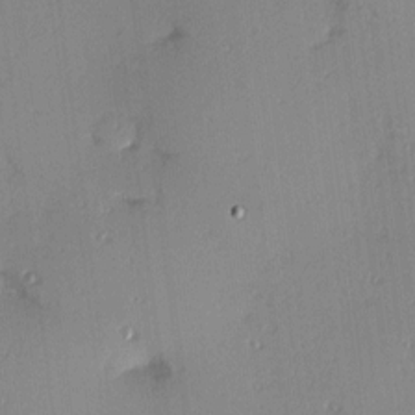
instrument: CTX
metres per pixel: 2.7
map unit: Hve
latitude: 13.7450
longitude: -90.5924
